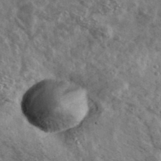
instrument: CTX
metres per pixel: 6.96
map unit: Ave
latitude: 39.0647
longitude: -107.8205
